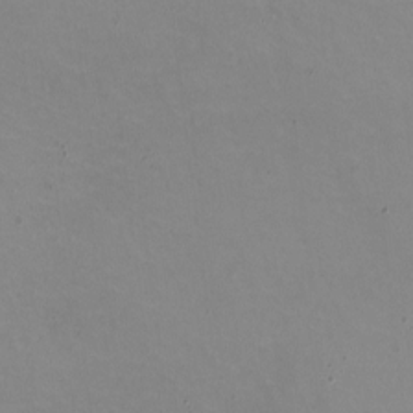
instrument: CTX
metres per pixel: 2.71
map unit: HNhu
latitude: -1.5777
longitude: -2.7624
